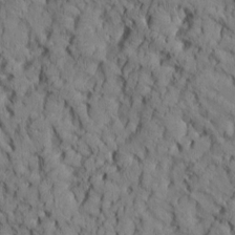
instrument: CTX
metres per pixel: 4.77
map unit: Aa
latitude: 8.5357
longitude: -127.0459
